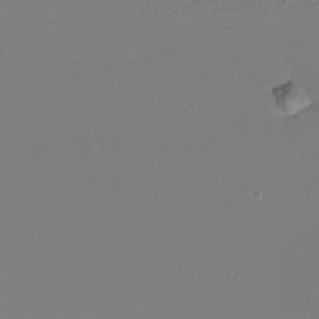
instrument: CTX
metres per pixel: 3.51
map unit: eHh
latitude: -5.9178
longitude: -83.6882
